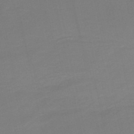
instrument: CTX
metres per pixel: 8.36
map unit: HNb
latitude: -51.7100
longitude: -46.4601
